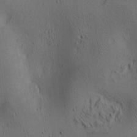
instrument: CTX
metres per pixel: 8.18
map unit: lAa
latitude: 6.5546
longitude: -114.4223
